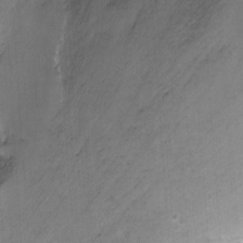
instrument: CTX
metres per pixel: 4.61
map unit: Nhu
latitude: -7.7855
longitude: -43.4804
